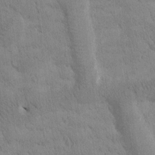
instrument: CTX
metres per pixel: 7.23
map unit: Htu
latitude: -1.1432
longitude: 174.7274
